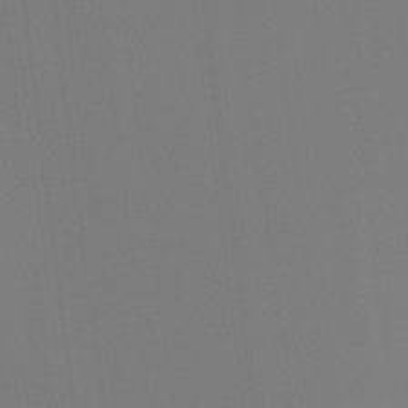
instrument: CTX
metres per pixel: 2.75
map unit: Htu
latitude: -13.6911
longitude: -44.6679
